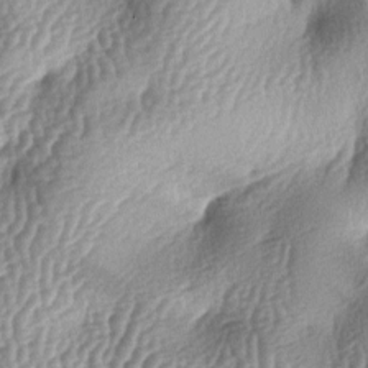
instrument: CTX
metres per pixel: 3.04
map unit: lAa
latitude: -6.3306
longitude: -127.6127
